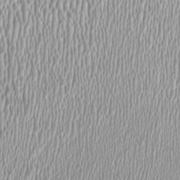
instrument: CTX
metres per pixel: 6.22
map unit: HNhu
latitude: -0.3496
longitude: -0.5357
